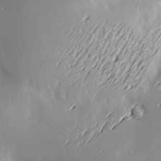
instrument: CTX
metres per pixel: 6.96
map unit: Nve
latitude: -9.2943
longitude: 173.4265
